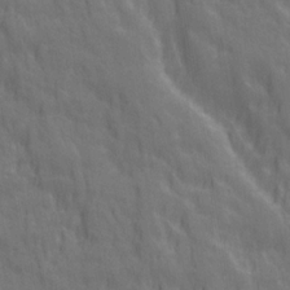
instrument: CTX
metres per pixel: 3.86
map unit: Ave
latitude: 20.3279
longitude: -134.2522
